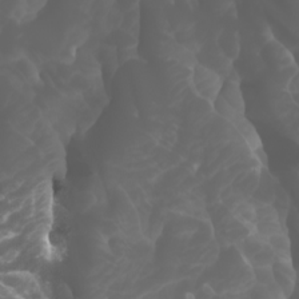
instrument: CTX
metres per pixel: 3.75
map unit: Htu
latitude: -1.2565
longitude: -76.4979
